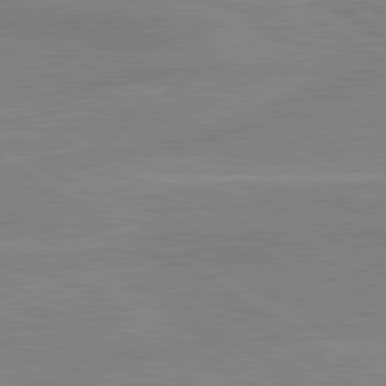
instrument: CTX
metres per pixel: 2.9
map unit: lApd
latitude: 80.4034
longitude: 122.9164
